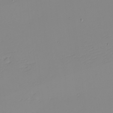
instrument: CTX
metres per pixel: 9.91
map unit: eHh
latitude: -4.4251
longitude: -80.2711
